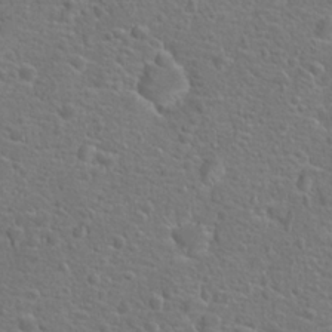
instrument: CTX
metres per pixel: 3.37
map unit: Hto
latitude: 18.1011
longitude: -42.1956
